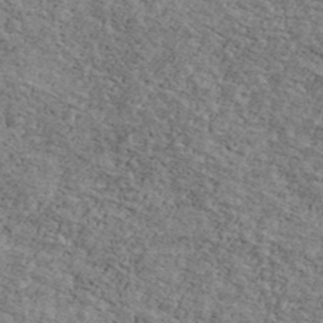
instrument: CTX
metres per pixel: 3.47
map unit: Ave
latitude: 41.3292
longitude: -108.8191
